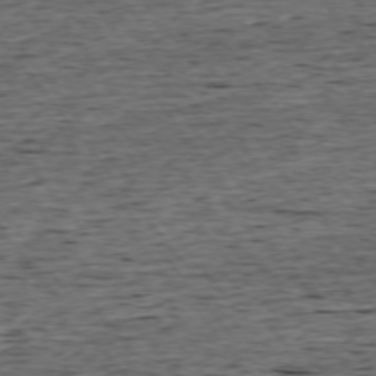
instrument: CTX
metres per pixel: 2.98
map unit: Ap
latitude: -75.2565
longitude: -92.8947
